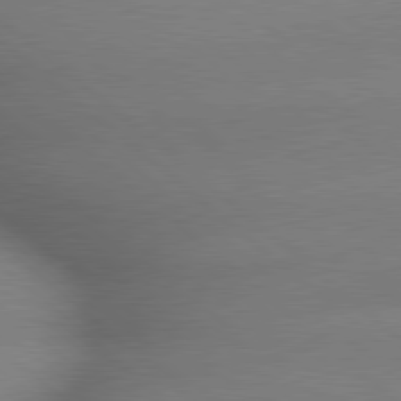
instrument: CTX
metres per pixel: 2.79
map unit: lApd
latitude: 79.3671
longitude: -163.6316
